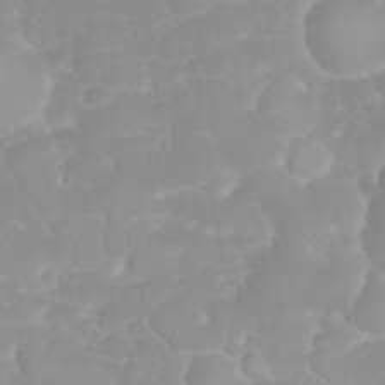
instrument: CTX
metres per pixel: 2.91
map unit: eHh
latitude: 31.8395
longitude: -64.4979
